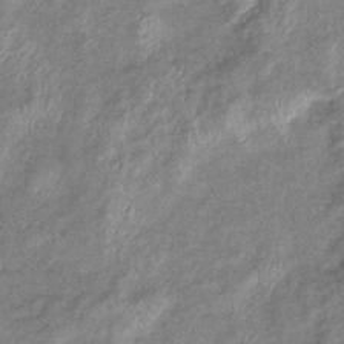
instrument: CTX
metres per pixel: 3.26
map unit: eHb
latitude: -38.3684
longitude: 77.9556
